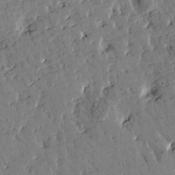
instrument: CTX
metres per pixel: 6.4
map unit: Htu
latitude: -2.1416
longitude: 175.3131
